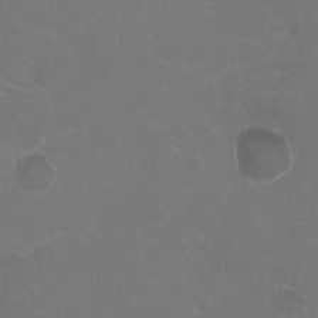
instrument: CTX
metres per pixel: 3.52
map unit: HNhu
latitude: -2.3117
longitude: -2.7813
